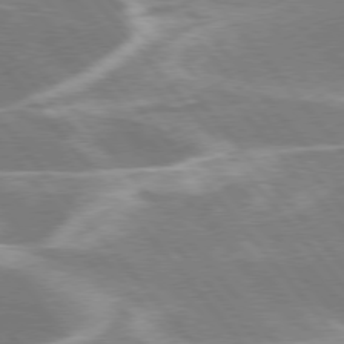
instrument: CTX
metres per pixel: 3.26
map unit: lApd
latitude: 76.1577
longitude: -63.0648
